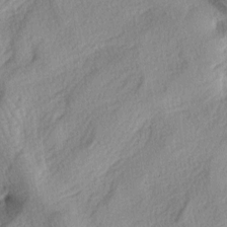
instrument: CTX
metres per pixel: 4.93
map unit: lAa
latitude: -4.4251
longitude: -124.6491
